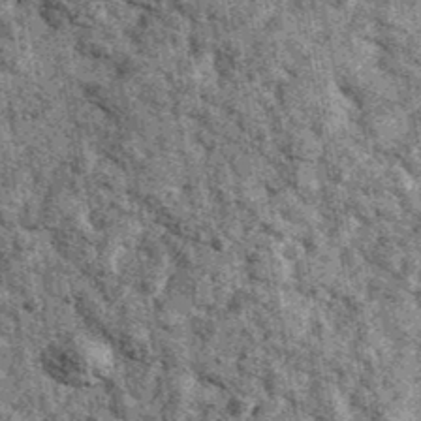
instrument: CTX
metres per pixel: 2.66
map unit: Ave
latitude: 40.6490
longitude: -107.4993
